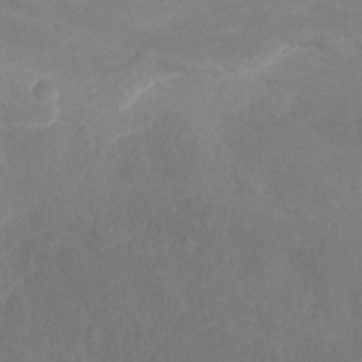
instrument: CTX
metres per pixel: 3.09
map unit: Nhu
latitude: -13.4455
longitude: -51.8583
